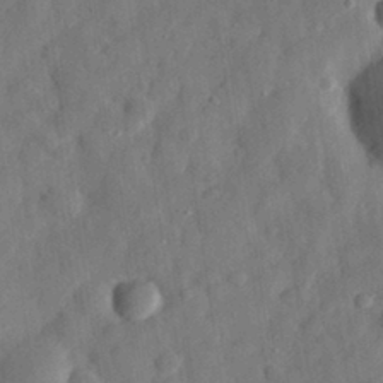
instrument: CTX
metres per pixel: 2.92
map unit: eHh
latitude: 30.8947
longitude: -74.8380
